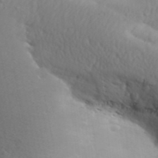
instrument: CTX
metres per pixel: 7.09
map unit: Aa
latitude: 31.1970
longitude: -146.3279
